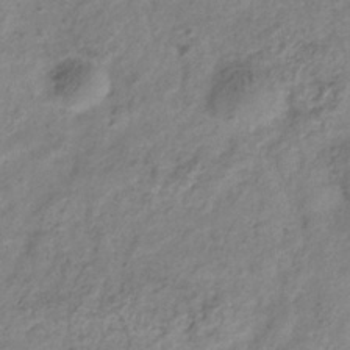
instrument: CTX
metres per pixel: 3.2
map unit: Hve
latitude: -33.8801
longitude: 89.1998
